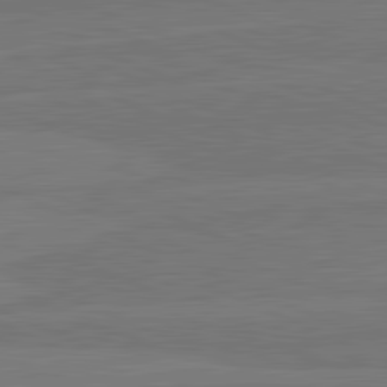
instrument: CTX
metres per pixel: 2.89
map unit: lApd
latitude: 82.1199
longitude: -178.0444
